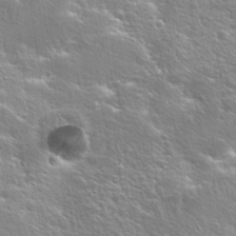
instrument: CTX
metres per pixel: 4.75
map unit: Hto
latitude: 25.4426
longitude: -44.8191
